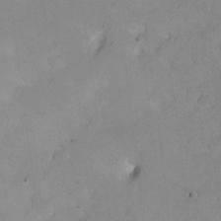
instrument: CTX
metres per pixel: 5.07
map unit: Hto
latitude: 3.2348
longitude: -35.6127
